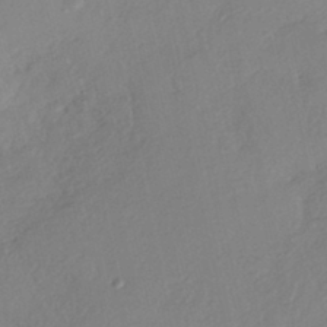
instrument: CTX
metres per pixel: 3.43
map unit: eHh
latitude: -42.2550
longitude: 122.6897
